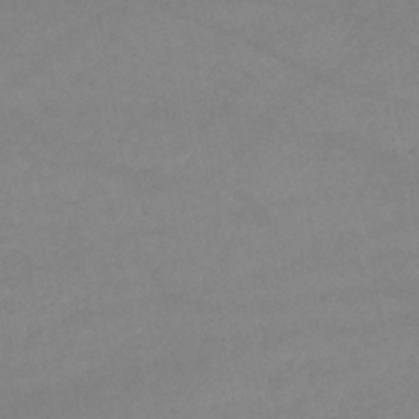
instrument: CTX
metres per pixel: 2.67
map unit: lHb
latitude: -43.8989
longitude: 67.3321
